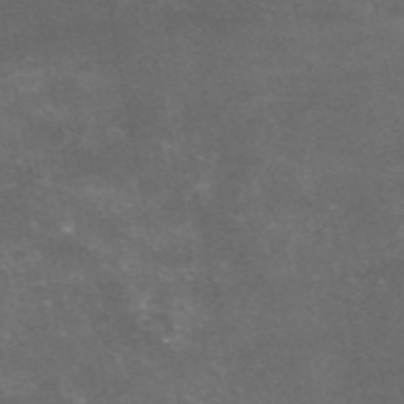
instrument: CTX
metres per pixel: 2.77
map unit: eAb
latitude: 47.1592
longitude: 124.4818
